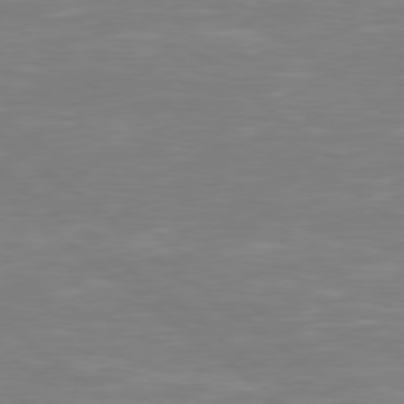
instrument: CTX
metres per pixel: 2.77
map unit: Hpe
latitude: 78.8191
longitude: -125.9528
